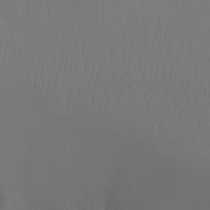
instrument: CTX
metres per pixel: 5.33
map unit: Ht
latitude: -7.2187
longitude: -31.3104
